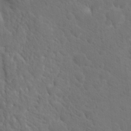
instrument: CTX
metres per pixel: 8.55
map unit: Hto
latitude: 18.8569
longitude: -36.3656
